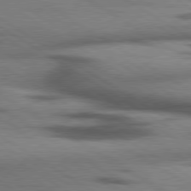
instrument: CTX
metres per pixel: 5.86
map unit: lApd
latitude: 79.7639
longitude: 167.8422
